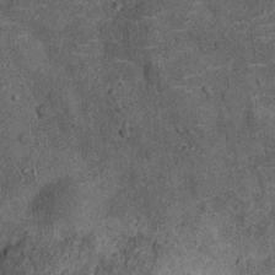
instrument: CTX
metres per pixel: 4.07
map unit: Ht
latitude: -12.3306
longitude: -21.4237
